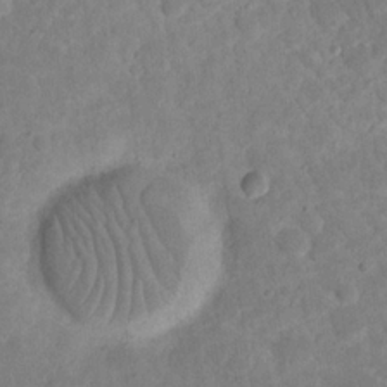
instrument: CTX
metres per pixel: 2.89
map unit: eHh
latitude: 20.1200
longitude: -63.5182
